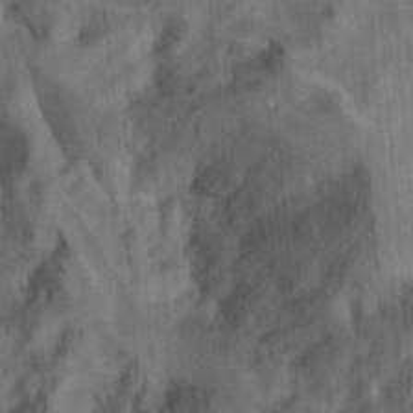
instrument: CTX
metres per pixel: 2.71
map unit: Hto
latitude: 9.5938
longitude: -35.8394
